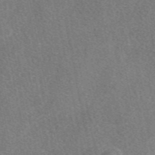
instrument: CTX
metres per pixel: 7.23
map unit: eAb
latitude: 47.8773
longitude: 118.7841
